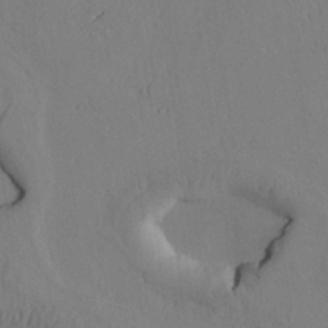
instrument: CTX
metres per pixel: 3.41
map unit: Htu
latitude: 2.2144
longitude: 176.1606
